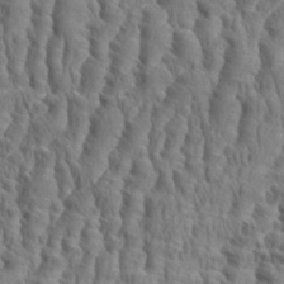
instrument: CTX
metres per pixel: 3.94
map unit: eHh
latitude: 34.8002
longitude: -138.2522
